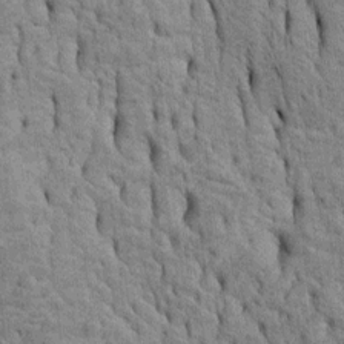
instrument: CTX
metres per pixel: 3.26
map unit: Htu
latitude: -5.2376
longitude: 152.6896
